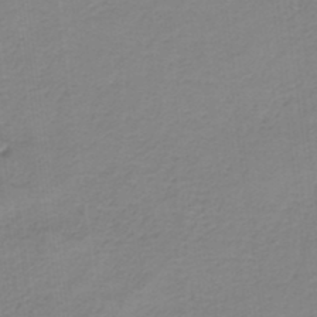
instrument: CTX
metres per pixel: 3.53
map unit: HNb
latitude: -37.4454
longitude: 55.4832
